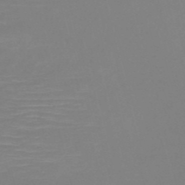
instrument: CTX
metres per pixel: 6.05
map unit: HNb
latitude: -50.7085
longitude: -46.4034
